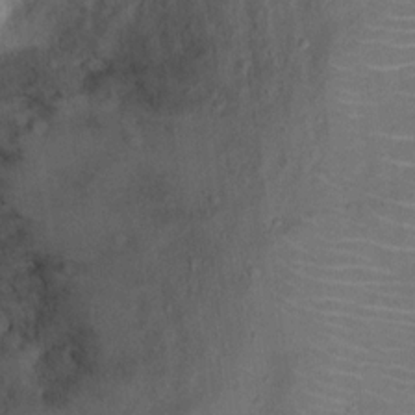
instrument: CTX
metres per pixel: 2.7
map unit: Ht
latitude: 12.9514
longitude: -39.1214
